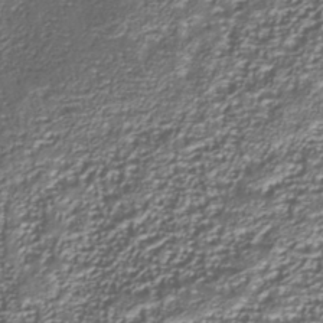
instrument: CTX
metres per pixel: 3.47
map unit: Nhu
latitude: -38.3873
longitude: -82.6490
